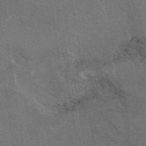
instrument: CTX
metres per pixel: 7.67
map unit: eAb
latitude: 48.5168
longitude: 115.0486
